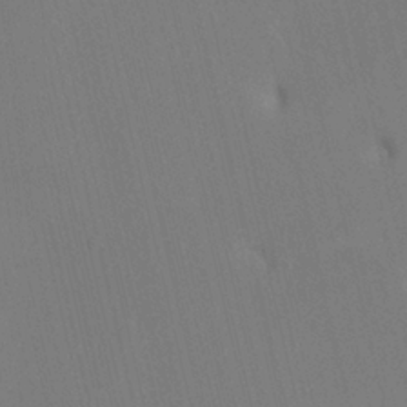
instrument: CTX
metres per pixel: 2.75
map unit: HNhu
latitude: 7.0647
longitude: 4.4251
